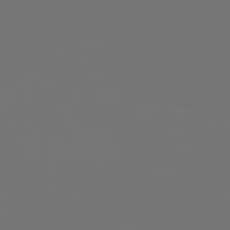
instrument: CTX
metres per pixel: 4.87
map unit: Hpe
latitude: 76.1955
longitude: -139.3859
